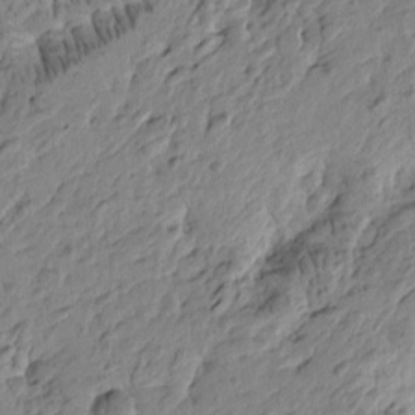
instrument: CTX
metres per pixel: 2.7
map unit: Htu
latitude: -3.7855
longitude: 178.6896
